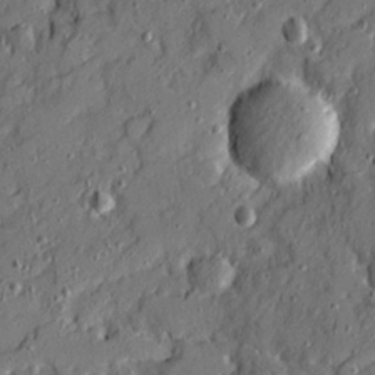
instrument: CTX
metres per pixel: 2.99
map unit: Ave
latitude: 19.5371
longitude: -129.0647
